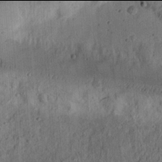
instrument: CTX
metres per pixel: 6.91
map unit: Ht
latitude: 13.9906
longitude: -74.3278
